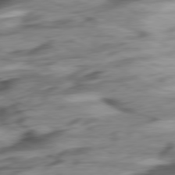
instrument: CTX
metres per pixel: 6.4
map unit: Ap
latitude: -76.5952
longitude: -76.3656
